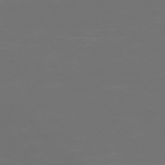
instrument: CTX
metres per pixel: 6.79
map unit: Ap
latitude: -74.2740
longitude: -76.1011
